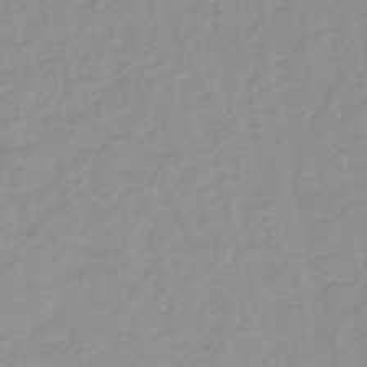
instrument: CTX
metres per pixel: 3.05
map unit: lHb
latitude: -31.9367
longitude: 64.7841
